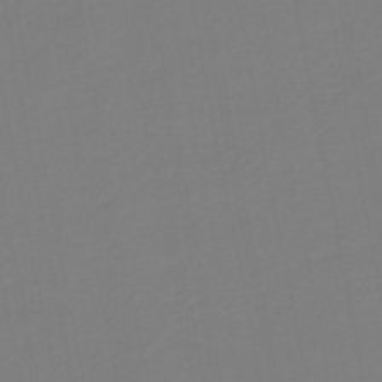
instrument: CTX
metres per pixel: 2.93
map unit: lHb
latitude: -38.1606
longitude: 55.7667
